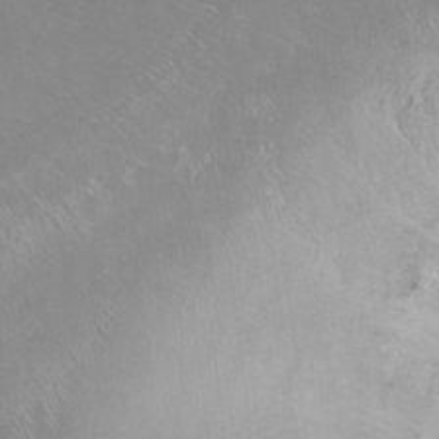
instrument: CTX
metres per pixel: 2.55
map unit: Ht
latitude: -14.7841
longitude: -42.8758
